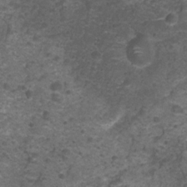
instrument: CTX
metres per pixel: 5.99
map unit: Nhu
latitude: 2.8191
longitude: -15.7450
